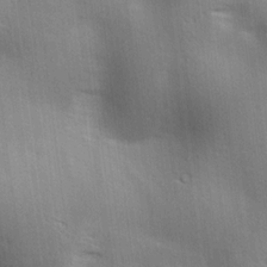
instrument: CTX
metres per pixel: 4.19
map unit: lAa
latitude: 18.0444
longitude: -138.2711
